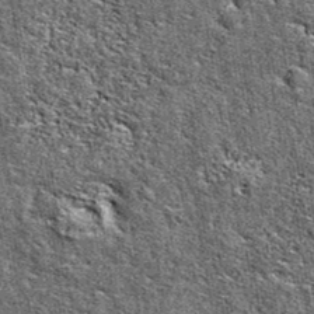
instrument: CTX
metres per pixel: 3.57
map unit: eAb
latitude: 38.5168
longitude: 105.6722
